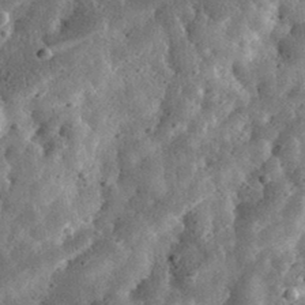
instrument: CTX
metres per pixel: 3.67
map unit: eHh
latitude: 33.7072
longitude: -78.9514
